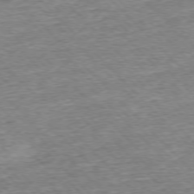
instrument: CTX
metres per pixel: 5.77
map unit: Ap
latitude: -77.0486
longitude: -96.8380
